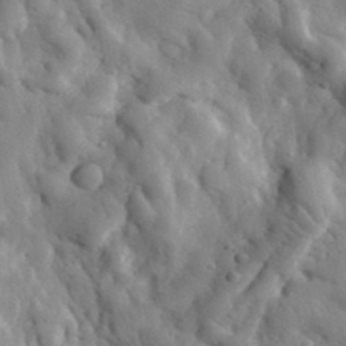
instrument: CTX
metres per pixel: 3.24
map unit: eHh
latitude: 33.6127
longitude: -78.0633
